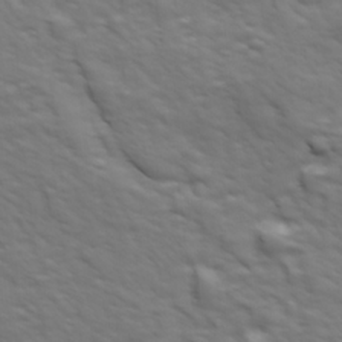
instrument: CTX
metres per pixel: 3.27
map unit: Ave
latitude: 18.7057
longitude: -133.9339
